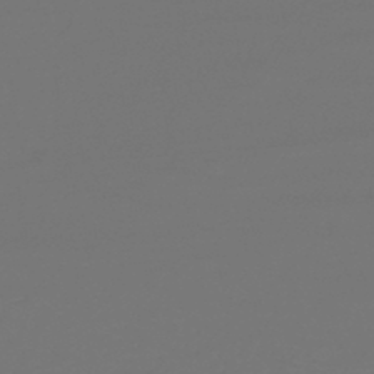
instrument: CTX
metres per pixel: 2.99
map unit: lHb
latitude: -45.5777
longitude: 76.1795
